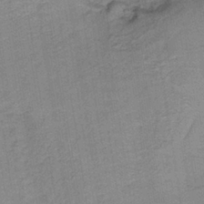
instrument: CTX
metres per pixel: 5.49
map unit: lHb
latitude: -35.7289
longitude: 71.0298
